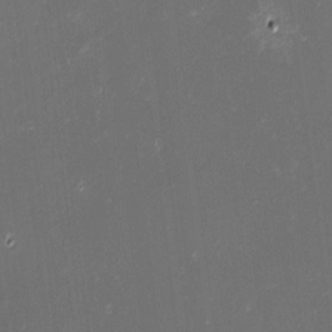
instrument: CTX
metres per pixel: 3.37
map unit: eHh
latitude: -2.6896
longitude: -85.7072
